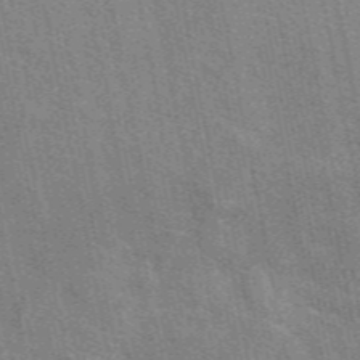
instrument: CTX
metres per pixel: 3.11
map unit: eAb
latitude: 49.1781
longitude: 116.4062
